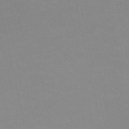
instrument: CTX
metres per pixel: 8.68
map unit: eHh
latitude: -53.6344
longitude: -25.2725
